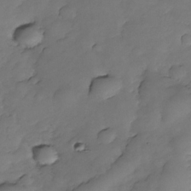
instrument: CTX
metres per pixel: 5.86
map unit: Nhe
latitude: -33.9556
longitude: -142.6302
